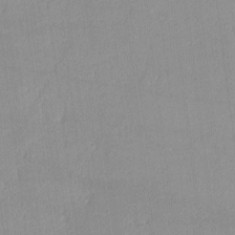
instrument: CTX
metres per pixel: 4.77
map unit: lHvf
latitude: -13.1998
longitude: -102.8002
